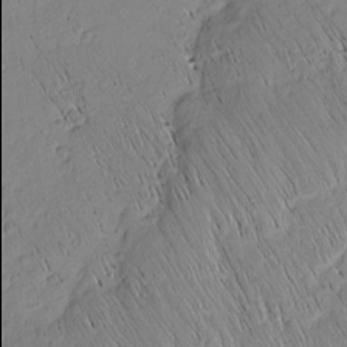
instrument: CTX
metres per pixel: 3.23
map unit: Nhu
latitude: -5.3131
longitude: -149.9906
